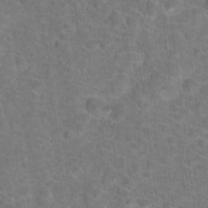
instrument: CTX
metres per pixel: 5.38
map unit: Hto
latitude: 18.6868
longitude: -43.3860
